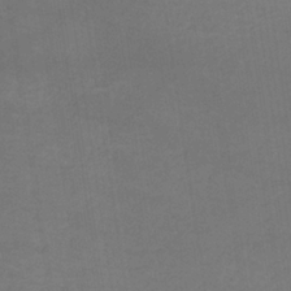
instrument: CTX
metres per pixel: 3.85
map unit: lHb
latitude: -34.6707
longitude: 64.6330
